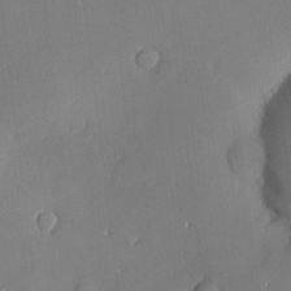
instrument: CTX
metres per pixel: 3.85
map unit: Htu
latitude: -7.2376
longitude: 175.8611
